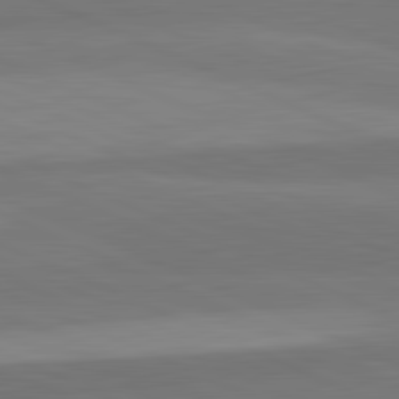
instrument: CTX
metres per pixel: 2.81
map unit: lApd
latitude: 82.4412
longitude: 157.9745
